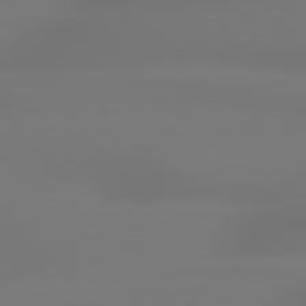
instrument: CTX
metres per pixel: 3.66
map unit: lApd
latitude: 79.4805
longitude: -136.5546
